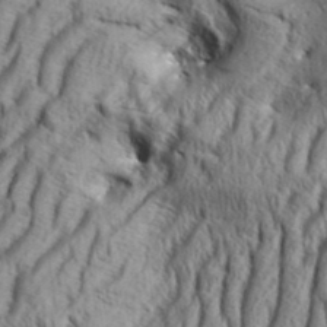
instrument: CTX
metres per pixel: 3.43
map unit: Aa
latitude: 33.8394
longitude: -136.9892
